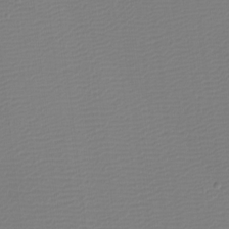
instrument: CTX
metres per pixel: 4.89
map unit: eHh
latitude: -4.0094
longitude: -86.0255
